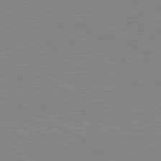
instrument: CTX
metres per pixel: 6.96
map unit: lApd
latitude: 80.8380
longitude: 151.9556
